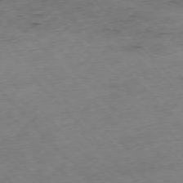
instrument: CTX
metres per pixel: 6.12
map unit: Hpe
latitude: -76.9542
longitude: -17.2726
